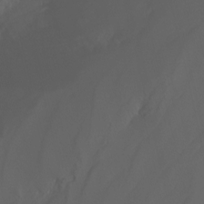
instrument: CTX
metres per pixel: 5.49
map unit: Nhu
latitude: -14.4251
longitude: -58.6868
